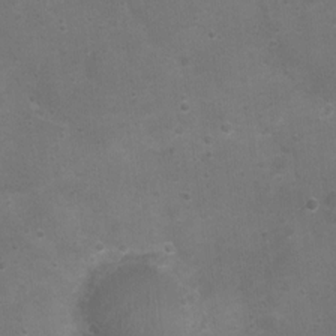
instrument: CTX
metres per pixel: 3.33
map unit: Nhu
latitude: 3.7827
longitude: -17.2348
